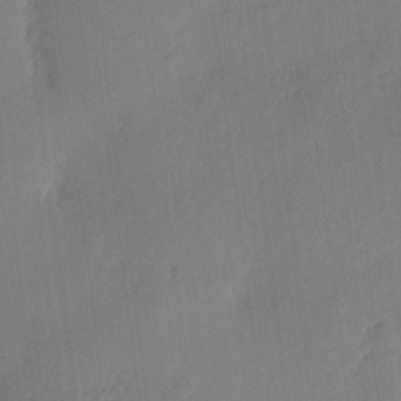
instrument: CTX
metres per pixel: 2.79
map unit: eHh
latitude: 3.9906
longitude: -72.2145
